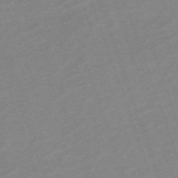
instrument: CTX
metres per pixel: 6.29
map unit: eHh
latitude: -64.4440
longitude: 50.5952
